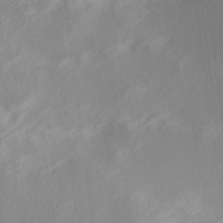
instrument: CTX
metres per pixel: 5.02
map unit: Hve
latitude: 13.6316
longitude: -91.8394
